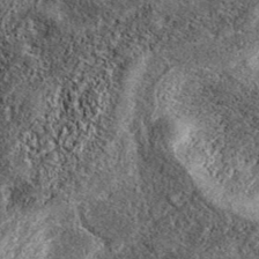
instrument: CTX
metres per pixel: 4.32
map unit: eAb
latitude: 38.3656
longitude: 107.9367
